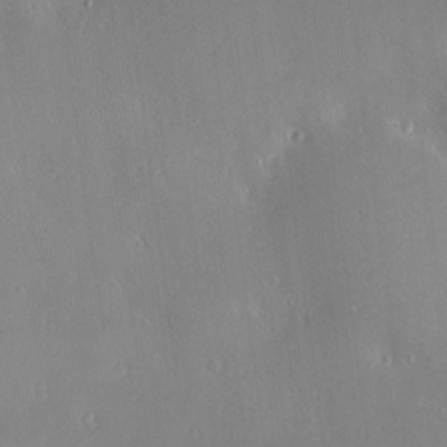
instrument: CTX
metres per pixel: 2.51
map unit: Nve
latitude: -8.2172
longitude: 173.2565
